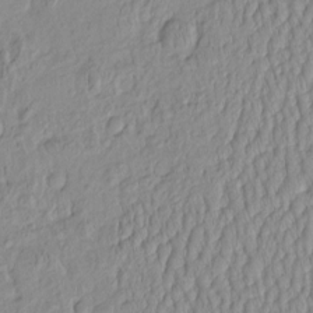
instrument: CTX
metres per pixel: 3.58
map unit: HNhu
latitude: -4.4251
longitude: 13.9556
